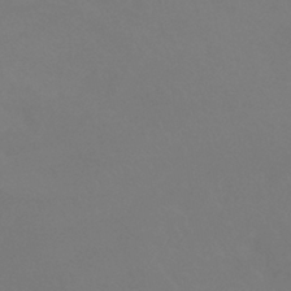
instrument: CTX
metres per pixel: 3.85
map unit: HNhu
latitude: -42.2550
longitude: 93.6722
